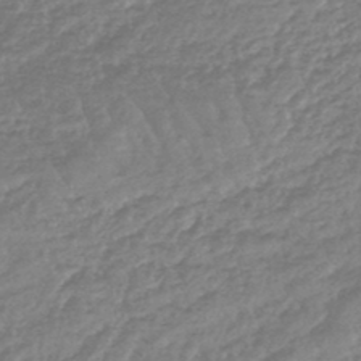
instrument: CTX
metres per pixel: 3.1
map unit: lHb
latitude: -44.8030
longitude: 79.7855
